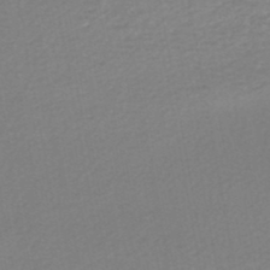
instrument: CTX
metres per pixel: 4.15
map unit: HNhu
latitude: -48.0661
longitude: 99.8233
